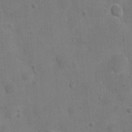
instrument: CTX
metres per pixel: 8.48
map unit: Nhu
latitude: 6.4979
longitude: -24.4034
